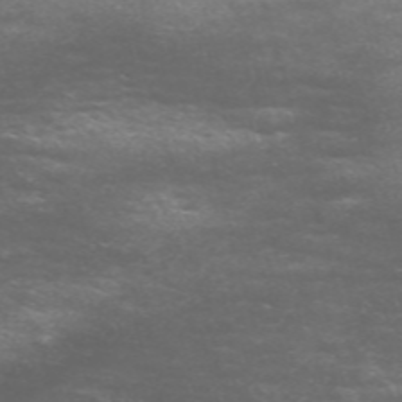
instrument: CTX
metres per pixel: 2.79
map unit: Nve
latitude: -59.0486
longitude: 57.2754
